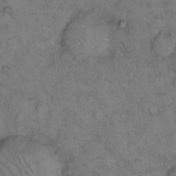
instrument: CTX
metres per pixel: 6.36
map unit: eHh
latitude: 15.3104
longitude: -64.2334
